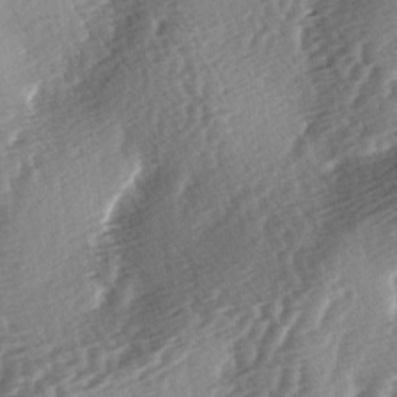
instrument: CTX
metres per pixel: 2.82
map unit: lAa
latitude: -3.9745
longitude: -126.7057
